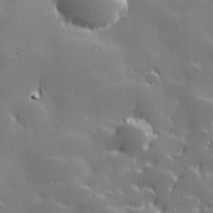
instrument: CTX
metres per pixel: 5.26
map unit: Hve
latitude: 28.1011
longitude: 144.6141
